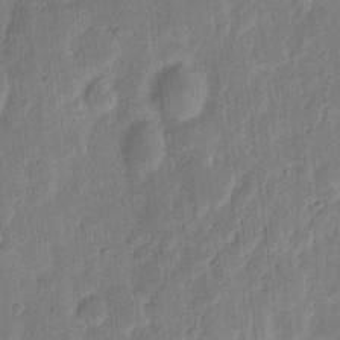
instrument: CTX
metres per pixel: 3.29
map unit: eHh
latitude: 7.0458
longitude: -70.7624
